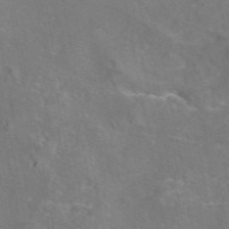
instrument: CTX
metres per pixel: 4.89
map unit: eAb
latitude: 45.9339
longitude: 107.7856
